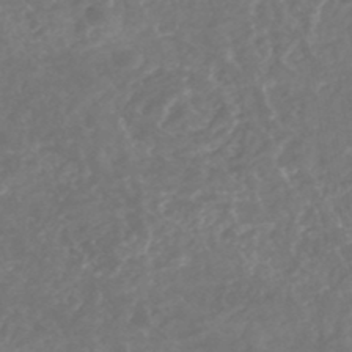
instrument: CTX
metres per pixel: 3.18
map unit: HNhu
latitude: -46.9164
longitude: 29.3888
